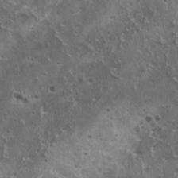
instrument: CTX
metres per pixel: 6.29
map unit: HNhu
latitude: 2.9702
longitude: 5.5021
